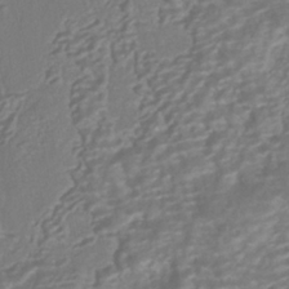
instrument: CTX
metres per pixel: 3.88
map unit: HNhu
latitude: -40.5763
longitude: 108.1984
